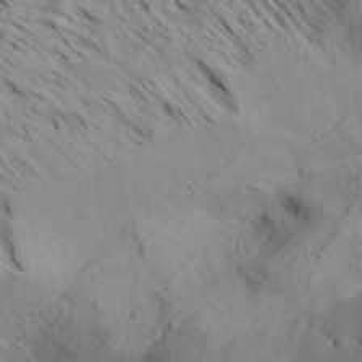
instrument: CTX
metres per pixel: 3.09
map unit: Aa
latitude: 32.0255
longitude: -137.6694
